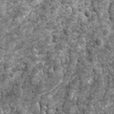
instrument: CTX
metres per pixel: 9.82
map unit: Ave
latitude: 16.5735
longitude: -132.8002
